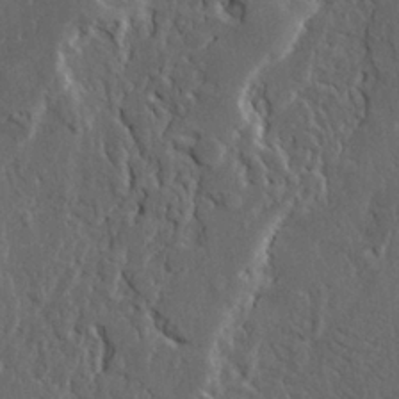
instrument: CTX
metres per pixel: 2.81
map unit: Ave
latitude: 23.1214
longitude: -130.7625
